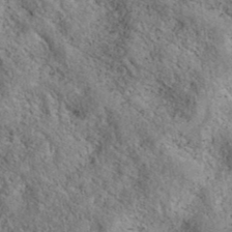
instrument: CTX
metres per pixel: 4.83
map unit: eAb
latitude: 36.8758
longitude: 113.2376
